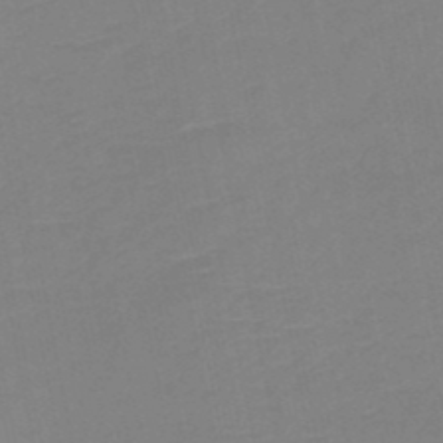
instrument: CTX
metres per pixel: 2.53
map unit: HNb
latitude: -50.4629
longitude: -45.6883
